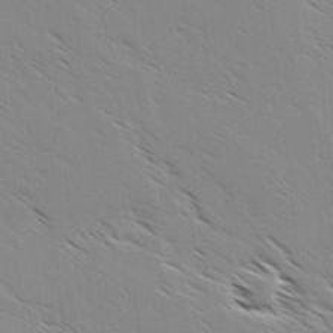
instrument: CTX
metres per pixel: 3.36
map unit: lAvf
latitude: 4.8002
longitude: -105.2726
